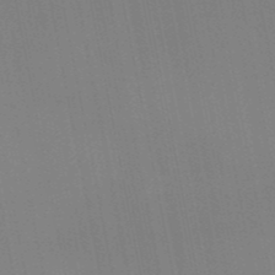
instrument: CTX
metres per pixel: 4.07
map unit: HNb
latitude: -51.4454
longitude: -47.1781
